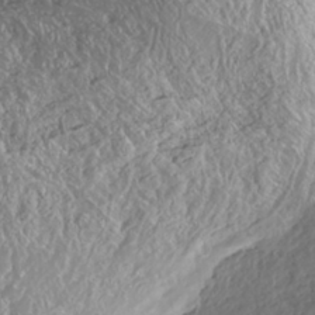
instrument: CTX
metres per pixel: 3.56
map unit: HNhu
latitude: -37.4643
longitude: 33.3132
